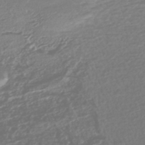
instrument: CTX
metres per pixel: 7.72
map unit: HNhu
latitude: -45.1053
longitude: 98.9353
